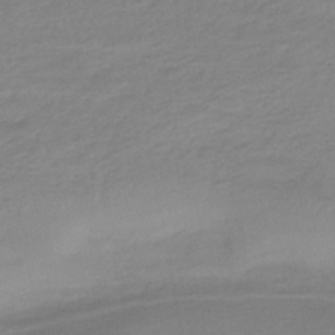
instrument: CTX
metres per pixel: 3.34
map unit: eHb
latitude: -46.9541
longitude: 88.8786
